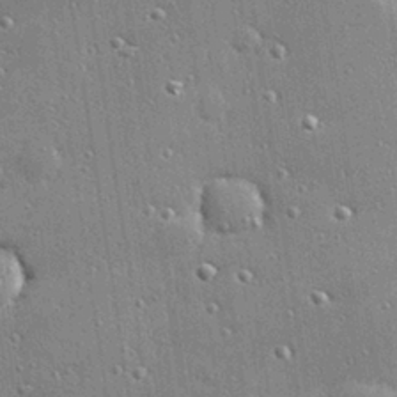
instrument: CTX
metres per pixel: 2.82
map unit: Hve
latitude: 28.1767
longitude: -90.6679
